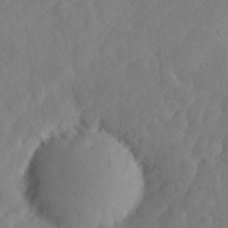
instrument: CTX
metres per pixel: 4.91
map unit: eHh
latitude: 25.2159
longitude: -67.6316
